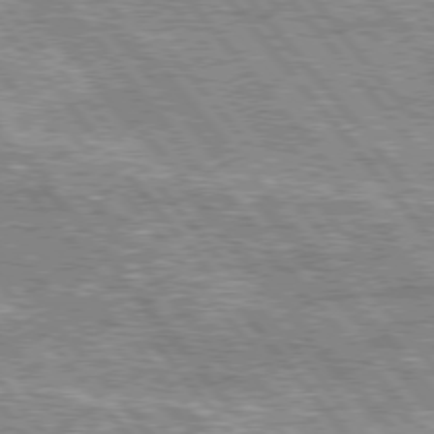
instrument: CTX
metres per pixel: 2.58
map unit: lApd
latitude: 76.3278
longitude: -73.5183
